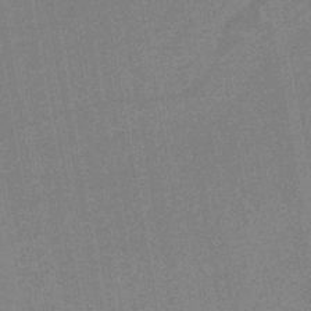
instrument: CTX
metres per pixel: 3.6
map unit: HNb
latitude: -37.2753
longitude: 56.9730
